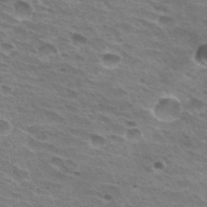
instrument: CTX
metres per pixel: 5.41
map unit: Hto
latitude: 31.6505
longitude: -41.2914
